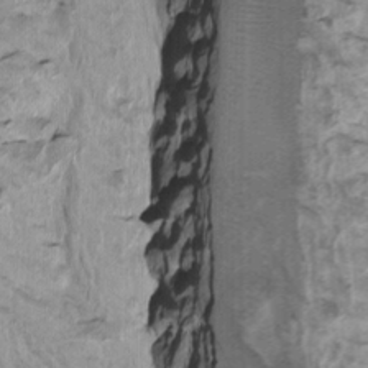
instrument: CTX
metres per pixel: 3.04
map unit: Htu
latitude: -7.8233
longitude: -65.1781
